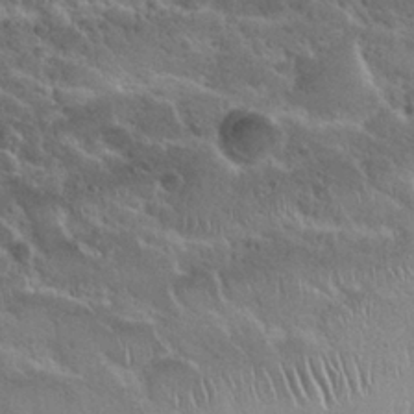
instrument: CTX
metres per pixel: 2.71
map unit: Hto
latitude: 24.8946
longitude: -50.2711
